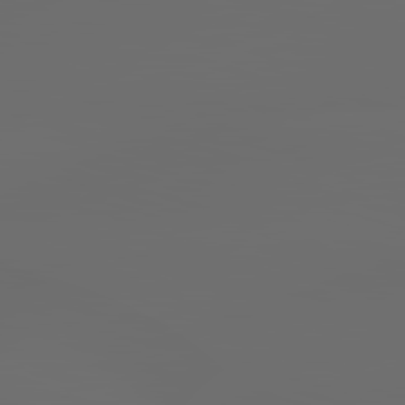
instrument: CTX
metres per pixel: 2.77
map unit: lApd
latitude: 83.0269
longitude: -138.2333
